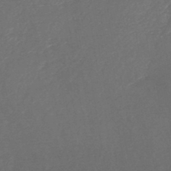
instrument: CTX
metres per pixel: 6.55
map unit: lHb
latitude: -45.1053
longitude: 71.8611
